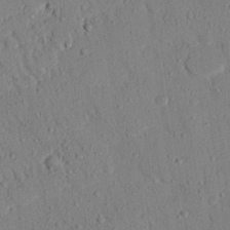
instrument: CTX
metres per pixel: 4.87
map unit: eHh
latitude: 25.3481
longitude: -80.0255
